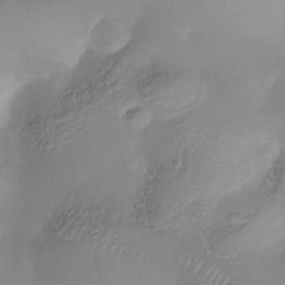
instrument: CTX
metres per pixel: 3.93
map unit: Nhe
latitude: -37.4643
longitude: -118.7246
